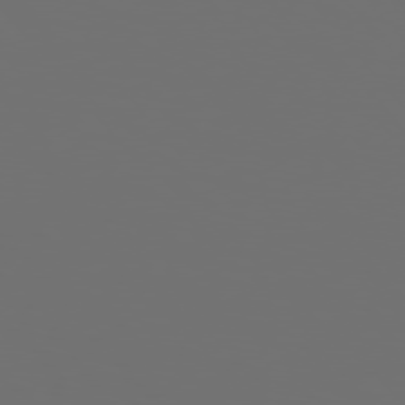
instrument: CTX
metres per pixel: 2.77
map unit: Hpe
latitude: 76.3845
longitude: -139.4048
